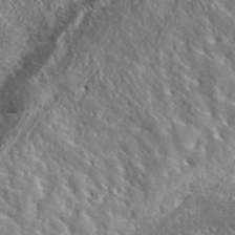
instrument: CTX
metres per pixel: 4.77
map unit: lHvf
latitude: 40.4412
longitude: -87.1025
